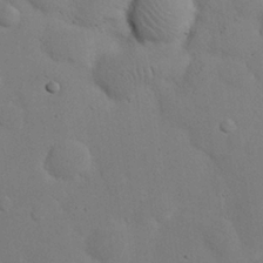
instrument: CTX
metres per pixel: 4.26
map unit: eHh
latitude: 24.4223
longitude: -72.1956
